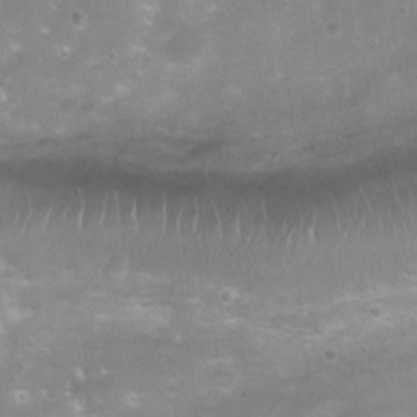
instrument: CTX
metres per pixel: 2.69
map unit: Ht
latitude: 4.6112
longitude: -20.8191
